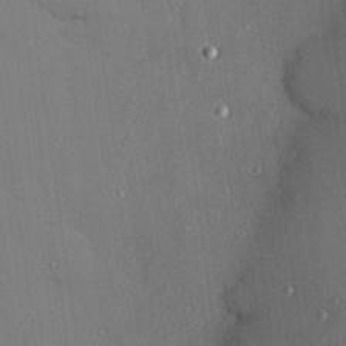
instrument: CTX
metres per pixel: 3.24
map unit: Hve
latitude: 26.3278
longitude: -90.3089
